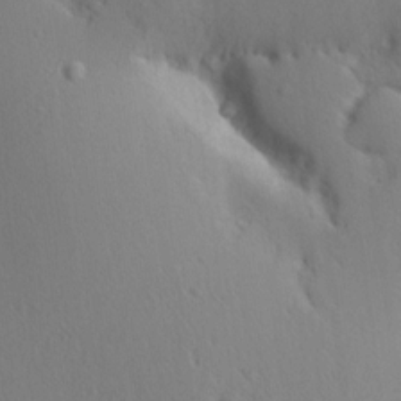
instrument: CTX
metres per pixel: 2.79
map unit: Aa
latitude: 12.9136
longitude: -143.2348
